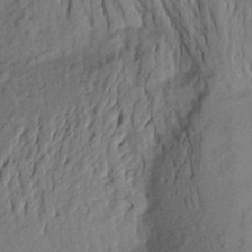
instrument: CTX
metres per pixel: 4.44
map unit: Aa
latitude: 22.4223
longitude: -150.4223
